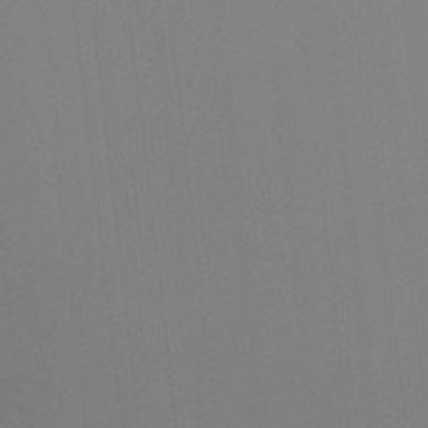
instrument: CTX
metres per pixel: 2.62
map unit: Ht
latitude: -8.5952
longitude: -31.3671
